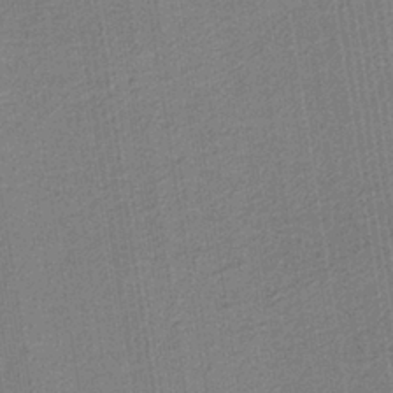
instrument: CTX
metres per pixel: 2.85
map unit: eAb
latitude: -38.4062
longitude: 51.9367
